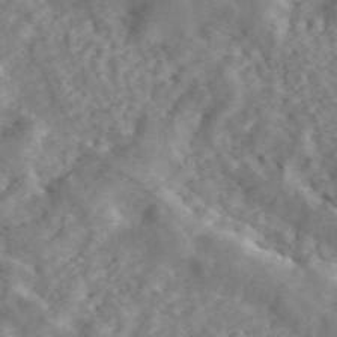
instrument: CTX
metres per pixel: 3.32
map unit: ANa
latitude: 46.0633
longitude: 24.8030
